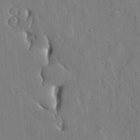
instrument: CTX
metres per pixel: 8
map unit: lHvf
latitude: 17.4426
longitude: -112.9891
